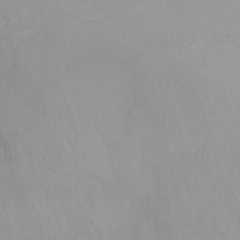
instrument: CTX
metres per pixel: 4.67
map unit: Ht
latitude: -16.4818
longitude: -43.8583
